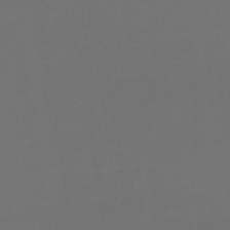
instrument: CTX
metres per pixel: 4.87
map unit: lHb
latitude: -43.3320
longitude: 65.7856
